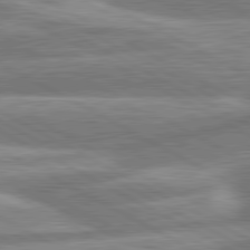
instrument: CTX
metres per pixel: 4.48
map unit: lApd
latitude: 80.8002
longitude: -166.4790
